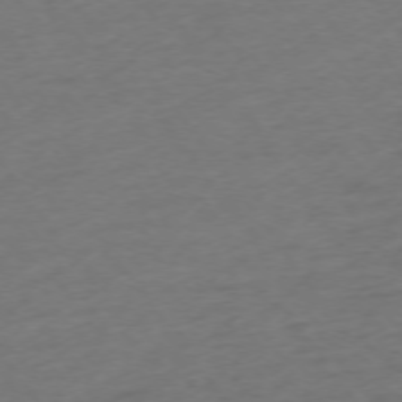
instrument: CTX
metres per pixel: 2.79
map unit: Ap
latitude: -74.6897
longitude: -73.3293
